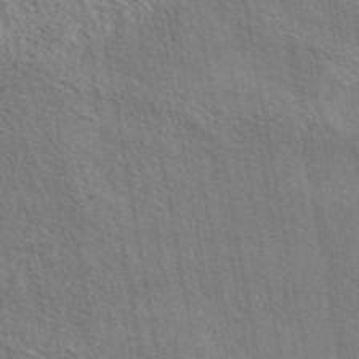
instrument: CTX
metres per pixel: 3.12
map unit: eAb
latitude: 43.0270
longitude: 113.6911
